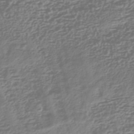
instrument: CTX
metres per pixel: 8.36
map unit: HNhu
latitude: -43.4076
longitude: 106.3118
